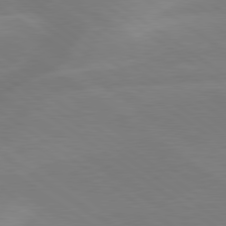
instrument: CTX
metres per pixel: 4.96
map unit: lApd
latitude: 79.2537
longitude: -142.2334
